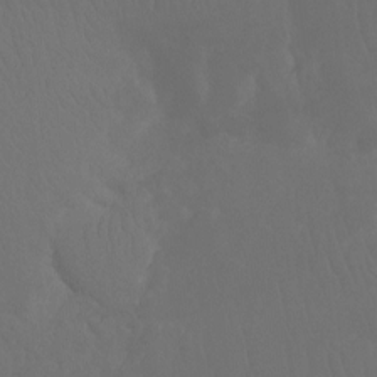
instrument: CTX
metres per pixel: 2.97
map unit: Ht
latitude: -7.9556
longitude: -31.9906
